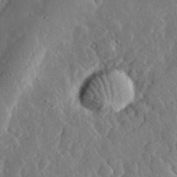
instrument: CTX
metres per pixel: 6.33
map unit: lHvf
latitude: 33.5560
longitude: -82.4223
